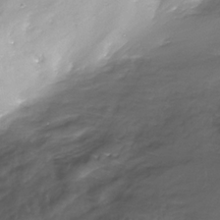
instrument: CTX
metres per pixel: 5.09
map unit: Nhe
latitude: -32.4062
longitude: -92.8380
